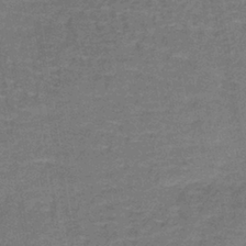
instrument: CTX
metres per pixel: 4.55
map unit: lHb
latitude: -39.7856
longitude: 59.9178
